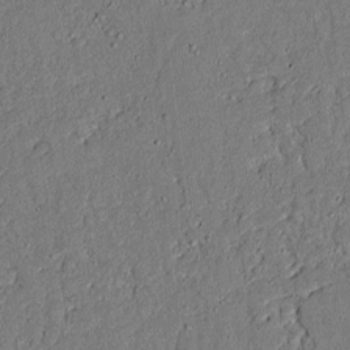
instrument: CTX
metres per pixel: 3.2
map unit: lAvf
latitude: 5.1592
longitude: 169.3509
